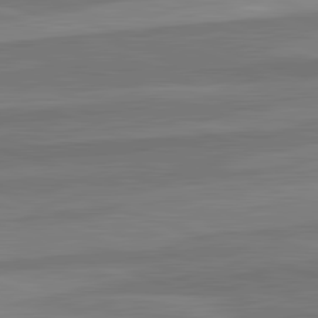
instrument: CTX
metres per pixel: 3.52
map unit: lApd
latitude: 82.5545
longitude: 137.3509
